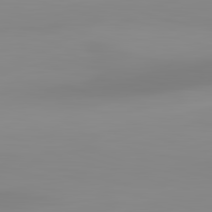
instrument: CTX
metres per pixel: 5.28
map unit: lApd
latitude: 83.1025
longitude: -134.5734
